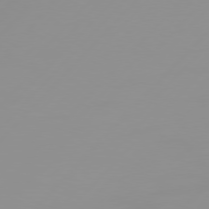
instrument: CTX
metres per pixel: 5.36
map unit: Hpe
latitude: 77.6316
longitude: -139.8205
